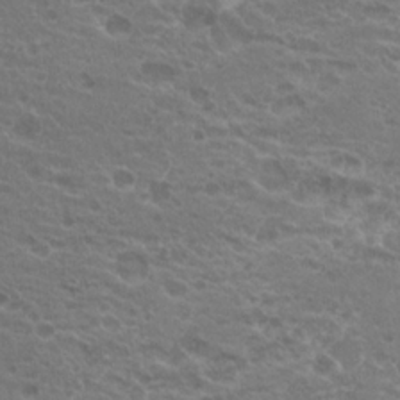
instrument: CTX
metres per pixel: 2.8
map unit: Hto
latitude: 19.9339
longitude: -40.2333
